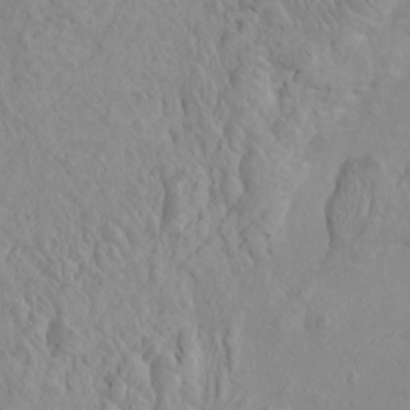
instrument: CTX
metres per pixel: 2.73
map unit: HNhu
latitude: 3.6127
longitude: -2.5734
